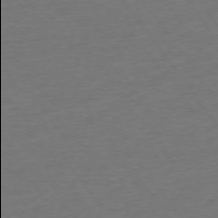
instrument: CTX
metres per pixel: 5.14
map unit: Ap
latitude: -75.0298
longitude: -89.9906
